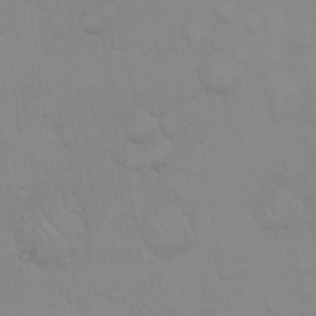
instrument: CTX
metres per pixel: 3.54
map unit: eHh
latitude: 19.9906
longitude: -60.2144
